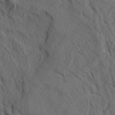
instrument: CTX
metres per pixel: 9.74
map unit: Ave
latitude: 23.4804
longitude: -132.4034
